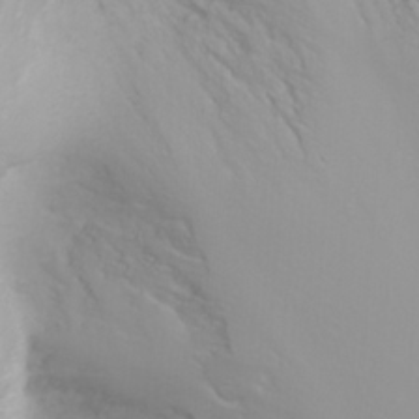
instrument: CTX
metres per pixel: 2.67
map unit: Nhu
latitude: -4.7085
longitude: -74.2334
